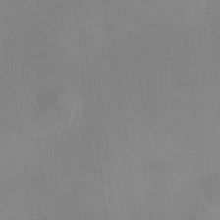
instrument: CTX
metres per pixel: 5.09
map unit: HNhu
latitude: 9.1025
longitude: 10.2740
